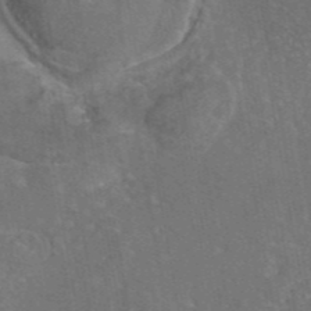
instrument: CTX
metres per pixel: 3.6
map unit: eAb
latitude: 45.6505
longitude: 108.5952
